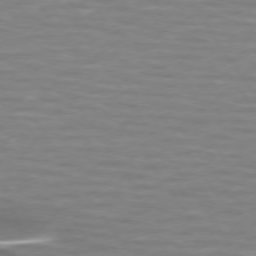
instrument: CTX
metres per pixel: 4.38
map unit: lApd
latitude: 74.1200
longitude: -51.7071
